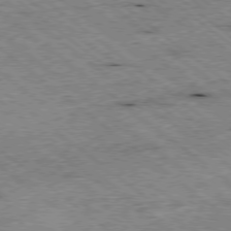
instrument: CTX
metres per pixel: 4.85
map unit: Ap
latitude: -78.7841
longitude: -51.1592
